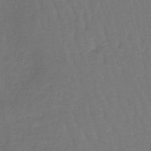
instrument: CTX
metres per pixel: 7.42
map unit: lHb
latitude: -45.9178
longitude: 77.5588
